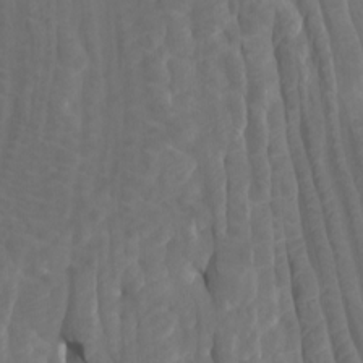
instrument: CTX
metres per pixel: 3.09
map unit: Nhu
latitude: -7.6722
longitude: -68.4601
